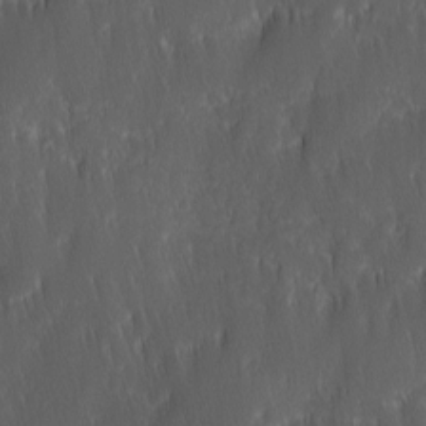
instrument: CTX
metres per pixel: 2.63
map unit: Ave
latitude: 9.7828
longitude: -105.1781
